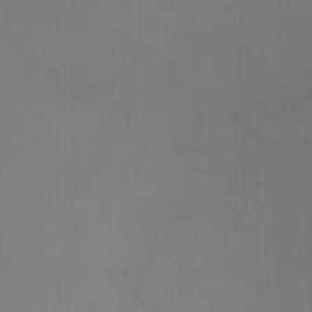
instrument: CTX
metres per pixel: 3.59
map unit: Ht
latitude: -6.1605
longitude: -26.8569
